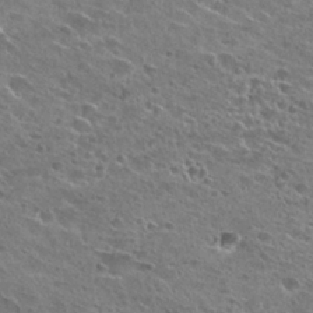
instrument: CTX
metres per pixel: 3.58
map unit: Hto
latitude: 26.8947
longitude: -43.8583
